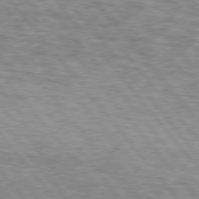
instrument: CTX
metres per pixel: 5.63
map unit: lApd
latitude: 75.7450
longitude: -81.9339
